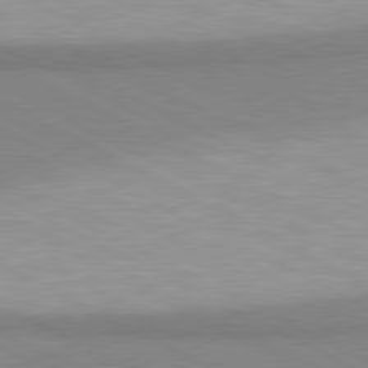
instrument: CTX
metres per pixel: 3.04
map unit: lApd
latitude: 80.9136
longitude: 157.3321
